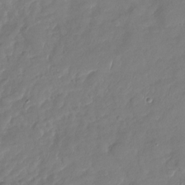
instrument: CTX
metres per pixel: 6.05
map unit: Nhu
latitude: -28.5763
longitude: -61.1214
